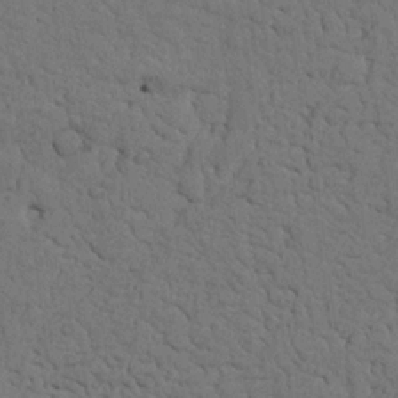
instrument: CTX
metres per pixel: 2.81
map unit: Nhu
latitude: 22.0444
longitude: -74.7057
